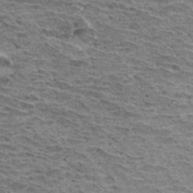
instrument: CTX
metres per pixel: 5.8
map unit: Hto
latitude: 32.6490
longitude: -40.1577
